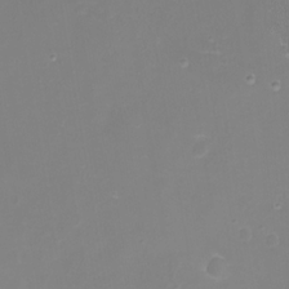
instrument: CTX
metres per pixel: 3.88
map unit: eHh
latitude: -3.3509
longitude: -75.8772
